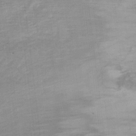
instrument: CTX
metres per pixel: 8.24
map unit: Ht
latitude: 4.6679
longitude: -29.1025
